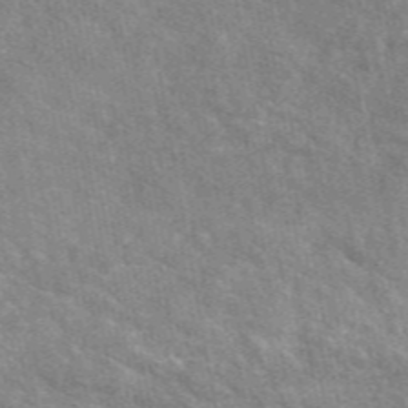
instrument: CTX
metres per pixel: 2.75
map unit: eAb
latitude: 49.5560
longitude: 115.7288
